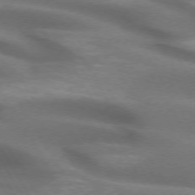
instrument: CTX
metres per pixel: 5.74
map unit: lApd
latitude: 72.5546
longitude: -51.9150
